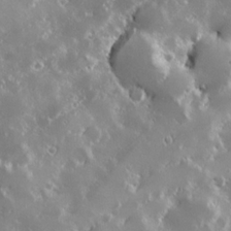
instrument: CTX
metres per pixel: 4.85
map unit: Hve
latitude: 24.2144
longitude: 146.2361
